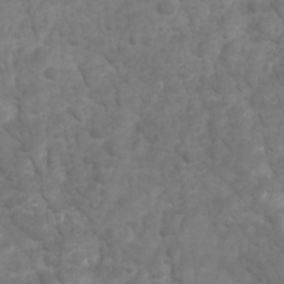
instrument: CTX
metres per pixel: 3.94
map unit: Ave
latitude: 16.7246
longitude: -132.4601
